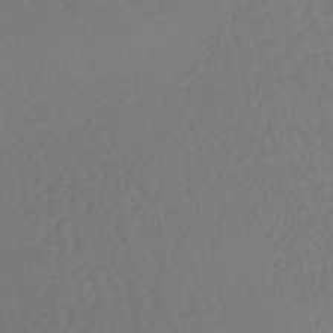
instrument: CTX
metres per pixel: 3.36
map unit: lHb
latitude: -43.3698
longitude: 67.1998
